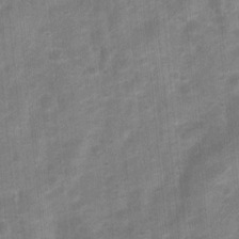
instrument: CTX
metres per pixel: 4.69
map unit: Nhu
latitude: 7.0836
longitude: -23.3293
